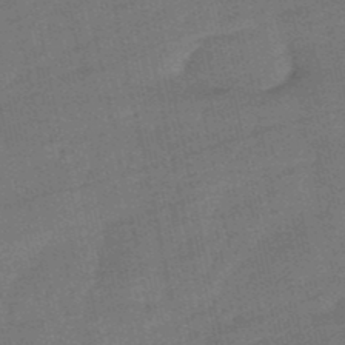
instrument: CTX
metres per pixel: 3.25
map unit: eHb
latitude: -49.7667
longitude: 78.5762
